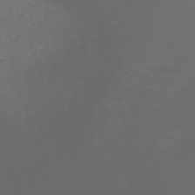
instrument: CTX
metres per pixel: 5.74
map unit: lHb
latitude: -42.1227
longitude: 76.7463
